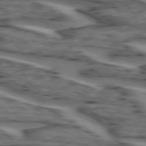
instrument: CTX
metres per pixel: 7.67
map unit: lApd
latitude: 74.2712
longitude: -71.6883
